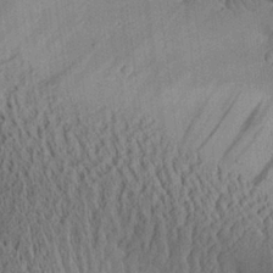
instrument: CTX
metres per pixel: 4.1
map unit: Aa
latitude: 26.6302
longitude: -134.7435
